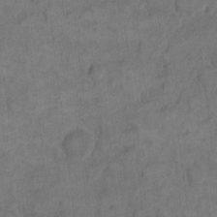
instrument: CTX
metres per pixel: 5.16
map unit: eHh
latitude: 12.7058
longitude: -64.9325
